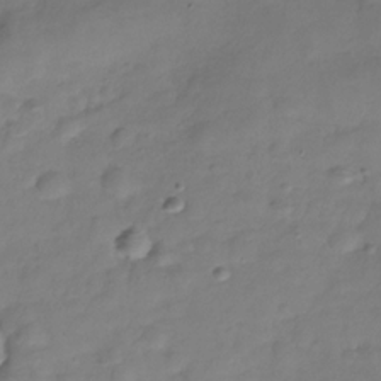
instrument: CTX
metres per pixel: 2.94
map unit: Hve
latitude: -29.4077
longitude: 94.4629
